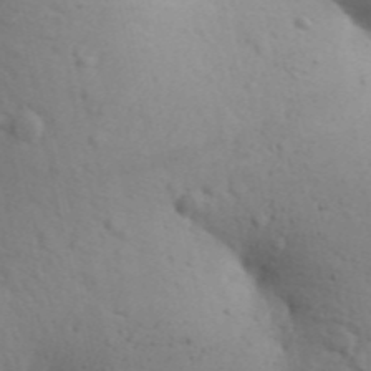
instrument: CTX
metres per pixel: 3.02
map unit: Aa
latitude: 29.9150
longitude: -146.5168
